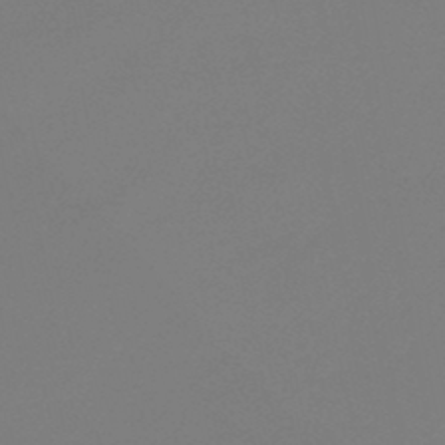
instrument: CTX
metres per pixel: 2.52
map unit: eHb
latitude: -47.0486
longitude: 86.3873
